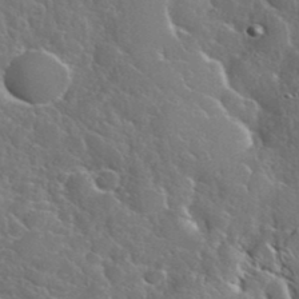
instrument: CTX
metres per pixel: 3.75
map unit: eHh
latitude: 37.7261
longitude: -60.9324
